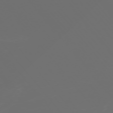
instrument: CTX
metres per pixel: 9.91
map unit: Ap
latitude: -75.5211
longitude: -83.8961
